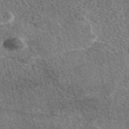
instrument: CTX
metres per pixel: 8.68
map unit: eAb
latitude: 49.0269
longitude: 117.1620
